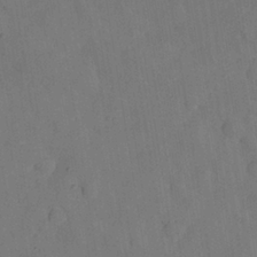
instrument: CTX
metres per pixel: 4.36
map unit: Nhu
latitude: 25.7638
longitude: -72.0255
